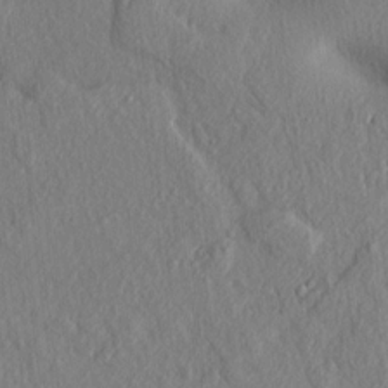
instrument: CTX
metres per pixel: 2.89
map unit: lAvf
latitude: 7.8961
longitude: 166.9542
